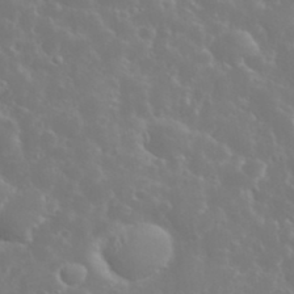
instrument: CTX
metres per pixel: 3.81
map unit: eHh
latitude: 34.9135
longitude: -60.0255
